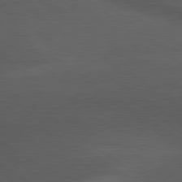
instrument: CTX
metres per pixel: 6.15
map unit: lApd
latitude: 79.8395
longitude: -177.5749
